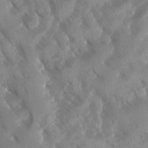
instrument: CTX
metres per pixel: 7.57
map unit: Ave
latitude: -10.7463
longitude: -118.6679
